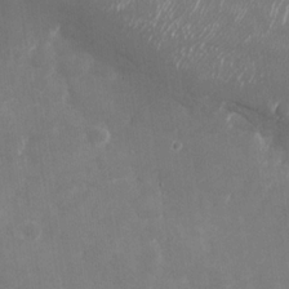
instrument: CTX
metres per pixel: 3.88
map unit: Nhu
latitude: -28.2928
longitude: -75.4804
